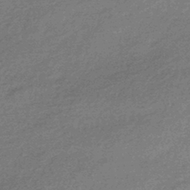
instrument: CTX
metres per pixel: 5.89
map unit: HNhu
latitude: -43.3509
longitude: 93.0297
